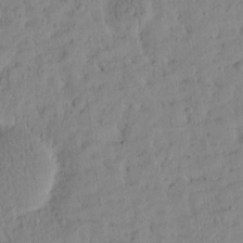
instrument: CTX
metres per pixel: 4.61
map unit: Htu
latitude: -4.5951
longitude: 173.8422
